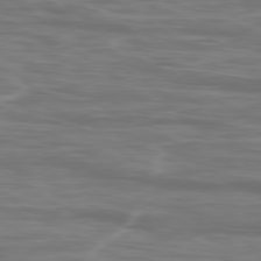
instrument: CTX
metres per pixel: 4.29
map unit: Ap
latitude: -79.1053
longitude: -75.8017
